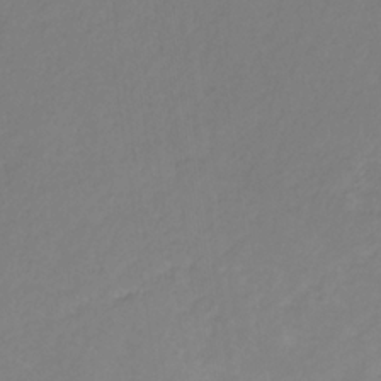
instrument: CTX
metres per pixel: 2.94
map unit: eHb
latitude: -30.4062
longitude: 64.4818
